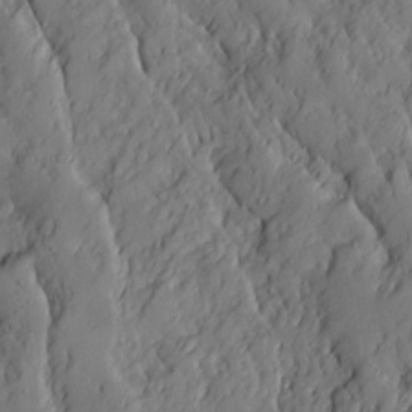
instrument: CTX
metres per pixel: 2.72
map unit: Ave
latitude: 14.0255
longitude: -132.1578
